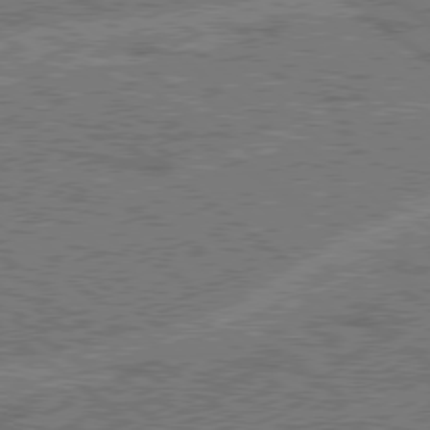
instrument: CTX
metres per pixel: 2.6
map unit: Hpe
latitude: 78.4034
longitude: -159.1592
